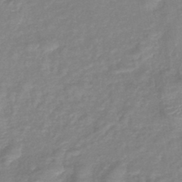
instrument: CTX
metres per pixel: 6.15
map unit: lHb
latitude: -40.4062
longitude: 77.0864
